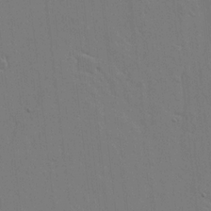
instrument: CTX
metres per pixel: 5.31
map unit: lAvf
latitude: 17.2915
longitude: -127.2537
